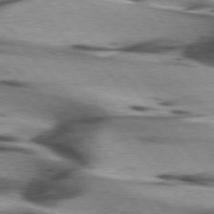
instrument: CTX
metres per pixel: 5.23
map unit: lApd
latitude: 75.4804
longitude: -64.2145
